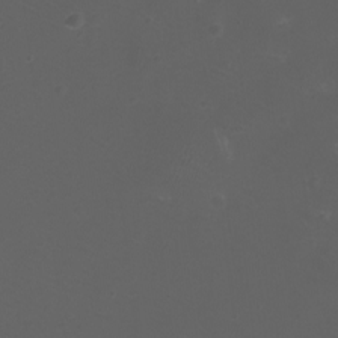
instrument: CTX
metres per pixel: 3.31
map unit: eHh
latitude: -6.8597
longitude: -76.5356
